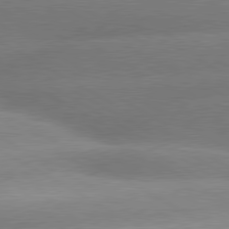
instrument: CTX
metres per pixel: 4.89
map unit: lApd
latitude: 80.0255
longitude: -155.9906
